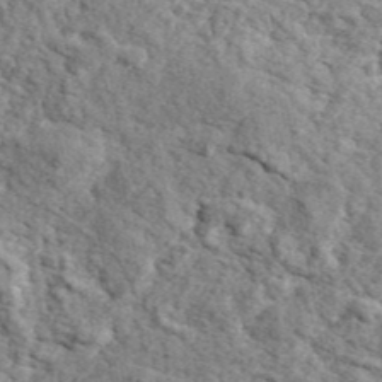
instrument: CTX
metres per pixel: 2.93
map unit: ANa
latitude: 43.9906
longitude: 45.6533
